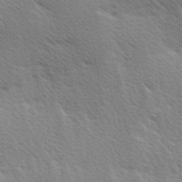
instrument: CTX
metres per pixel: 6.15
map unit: Ave
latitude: 0.4601
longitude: -114.9513
